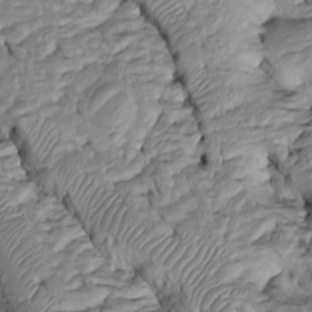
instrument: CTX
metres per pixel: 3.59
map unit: Htu
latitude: -6.2739
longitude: 154.2739
